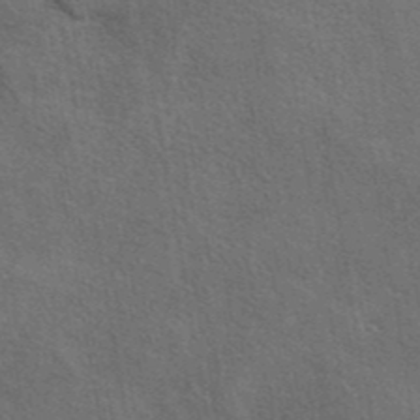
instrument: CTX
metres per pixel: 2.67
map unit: eAb
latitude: 41.0647
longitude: 103.6533
